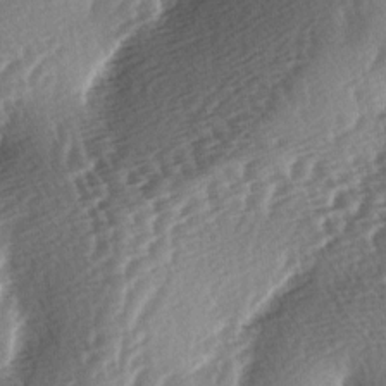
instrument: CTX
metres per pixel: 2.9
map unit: lAa
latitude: -3.9745
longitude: -126.6869
